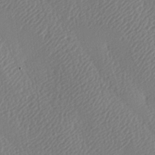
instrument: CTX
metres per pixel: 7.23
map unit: lAa
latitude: -8.9919
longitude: -127.9717
